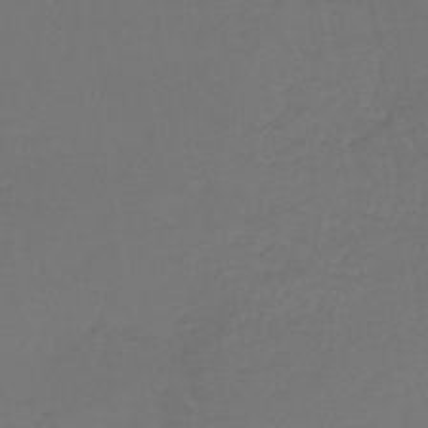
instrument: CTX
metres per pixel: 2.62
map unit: lHb
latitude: -42.2928
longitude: 65.5021
